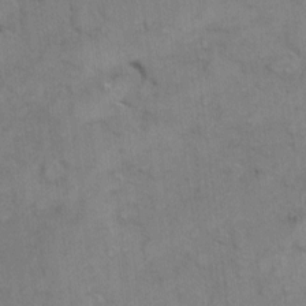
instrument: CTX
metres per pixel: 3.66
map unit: Hto
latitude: 6.2522
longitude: -62.2334
